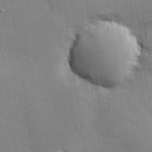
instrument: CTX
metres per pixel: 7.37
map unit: eHh
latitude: 25.2348
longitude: -90.3278
